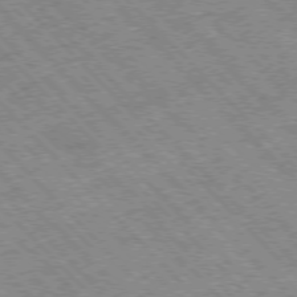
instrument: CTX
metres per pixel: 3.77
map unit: Hpe
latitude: -77.0297
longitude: 13.3321
